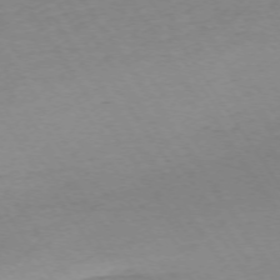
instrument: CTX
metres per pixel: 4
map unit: Ap
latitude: -73.8233
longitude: -85.6316
